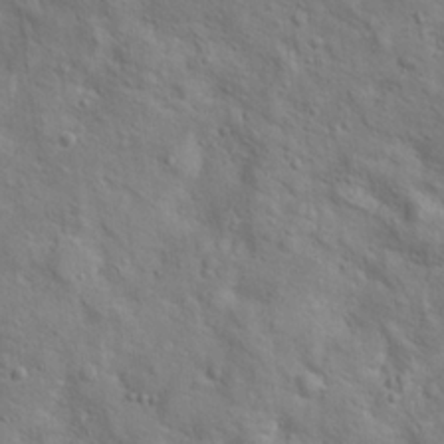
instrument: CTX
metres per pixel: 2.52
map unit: Hto
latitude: 17.4426
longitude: -53.2915
